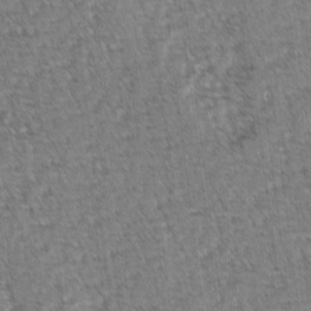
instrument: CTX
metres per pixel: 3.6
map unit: lAvf
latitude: -2.8407
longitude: -113.4426
